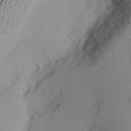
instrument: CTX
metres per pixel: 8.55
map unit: Aa
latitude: 21.4994
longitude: -145.1781
